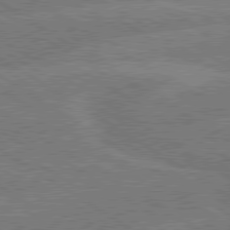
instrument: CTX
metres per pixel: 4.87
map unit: lApd
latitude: 79.7261
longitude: -162.4412
